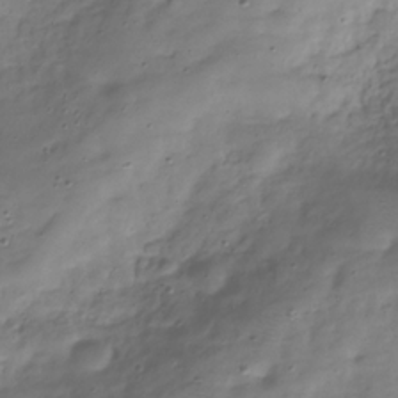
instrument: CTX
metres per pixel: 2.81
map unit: Hve
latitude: -30.5951
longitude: 91.0298
